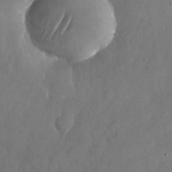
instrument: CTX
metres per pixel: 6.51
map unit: Nhu
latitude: -26.4440
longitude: -70.5357
